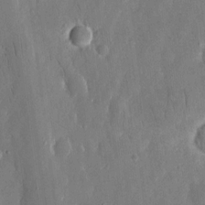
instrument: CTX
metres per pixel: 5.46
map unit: eHh
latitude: 13.7639
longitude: -72.1578
